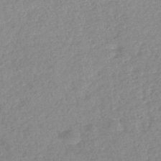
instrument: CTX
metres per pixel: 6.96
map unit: lHb
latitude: -42.3495
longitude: 73.3320
